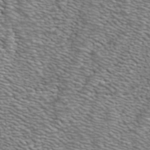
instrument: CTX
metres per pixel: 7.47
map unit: ANa
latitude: 39.8583
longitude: 22.6708
